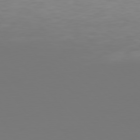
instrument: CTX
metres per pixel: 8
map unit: Hpe
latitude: 78.1200
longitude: -165.8772
